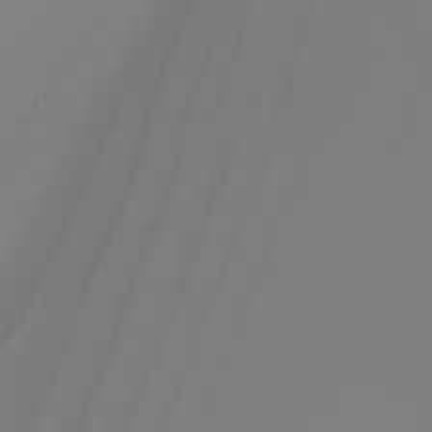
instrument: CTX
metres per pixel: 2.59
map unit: Nhu
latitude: -5.3509
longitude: -95.6316
